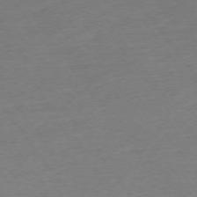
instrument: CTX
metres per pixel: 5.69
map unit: Ap
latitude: -74.4251
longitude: -85.0648
